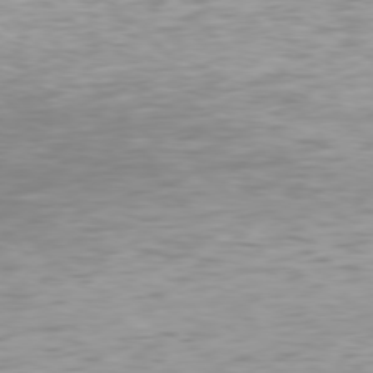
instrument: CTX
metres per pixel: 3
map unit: Hpe
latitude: 76.4601
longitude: -132.5357
